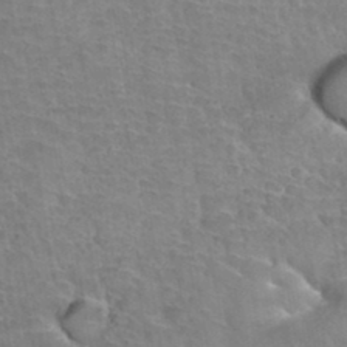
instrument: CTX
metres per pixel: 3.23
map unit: Hto
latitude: 35.6505
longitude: -43.4993
